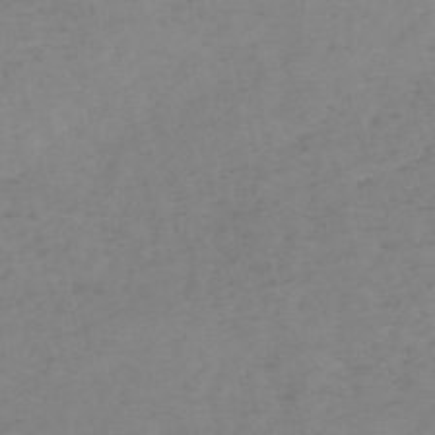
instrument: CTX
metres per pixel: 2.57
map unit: HNb
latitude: -54.7274
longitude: -42.1200
